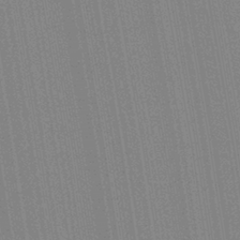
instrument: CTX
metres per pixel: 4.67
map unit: Aa
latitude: 28.4979
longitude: -147.6883
